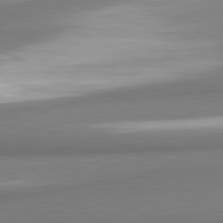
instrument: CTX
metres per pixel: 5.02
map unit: lApd
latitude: 81.7827
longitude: 165.4455
